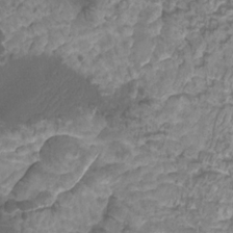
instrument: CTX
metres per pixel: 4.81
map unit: Htu
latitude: -11.0864
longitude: -73.6316
